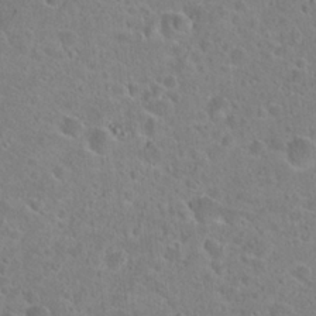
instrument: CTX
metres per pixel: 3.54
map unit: Hto
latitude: 22.9514
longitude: -45.8016
